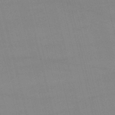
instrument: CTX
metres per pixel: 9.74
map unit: lHb
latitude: -48.1417
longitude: 63.6910
